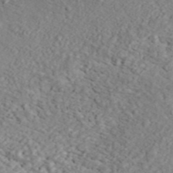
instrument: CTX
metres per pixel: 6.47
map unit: ANa
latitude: 44.7246
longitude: 23.3321
